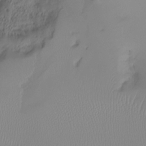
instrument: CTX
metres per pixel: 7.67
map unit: Ht
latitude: -6.9352
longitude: -30.1389
